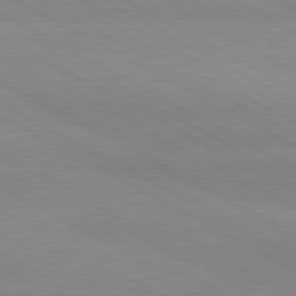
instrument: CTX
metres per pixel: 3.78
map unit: lApd
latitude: 80.5735
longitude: -179.9717
